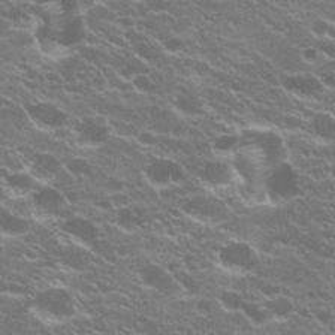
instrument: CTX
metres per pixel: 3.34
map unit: Hto
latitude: 20.5735
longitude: -34.9513
